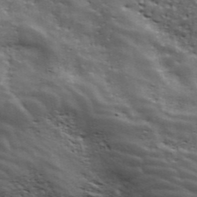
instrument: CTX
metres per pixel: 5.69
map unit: ANa
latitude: 41.6505
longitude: 49.9745
